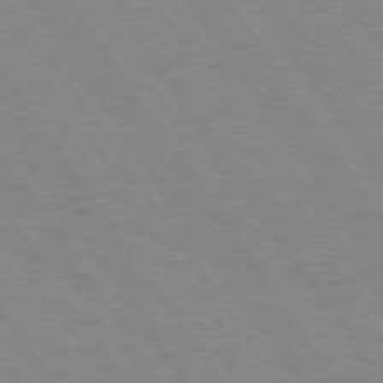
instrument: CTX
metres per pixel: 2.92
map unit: Hpe
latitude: 74.1011
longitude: -136.9514
